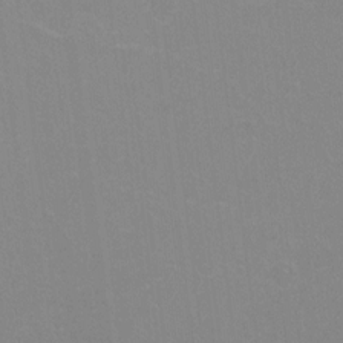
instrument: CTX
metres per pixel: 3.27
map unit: Ht
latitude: 2.5734
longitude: -33.6694
